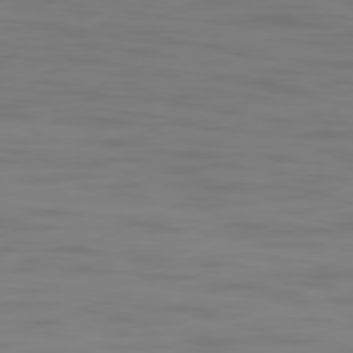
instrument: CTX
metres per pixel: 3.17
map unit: Ap
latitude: -79.2376
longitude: -95.3293
